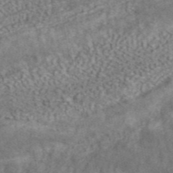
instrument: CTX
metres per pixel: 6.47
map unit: ANa
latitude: 45.3104
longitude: 45.2376
